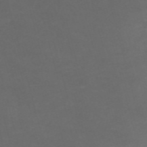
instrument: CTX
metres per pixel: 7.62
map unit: Nve
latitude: -58.7841
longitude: 59.4454
